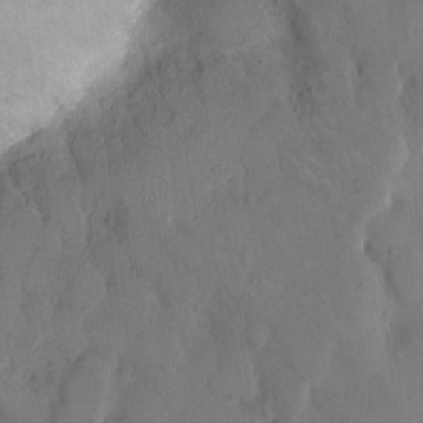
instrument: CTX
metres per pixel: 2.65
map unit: eHh
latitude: 14.0633
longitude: -67.6505
